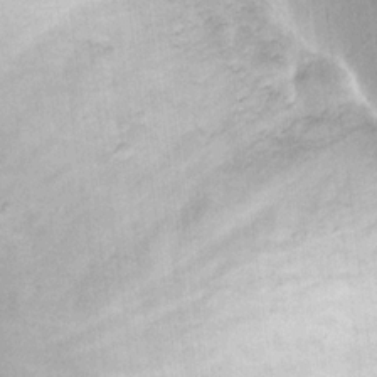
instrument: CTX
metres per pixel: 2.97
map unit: eHh
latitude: 17.3293
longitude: -73.0081
